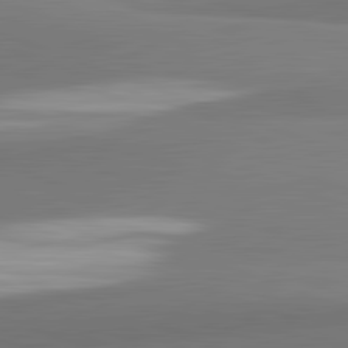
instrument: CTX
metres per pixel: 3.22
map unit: lApd
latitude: 82.4034
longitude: 149.8801
